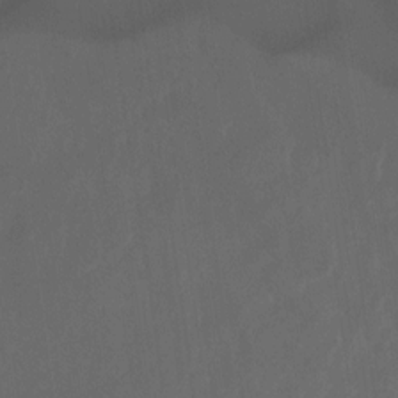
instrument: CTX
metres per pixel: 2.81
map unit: Nhu
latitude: -15.2565
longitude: -57.5749
